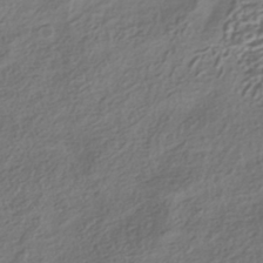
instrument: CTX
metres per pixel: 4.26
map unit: HNhu
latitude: -41.9745
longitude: 106.9920
